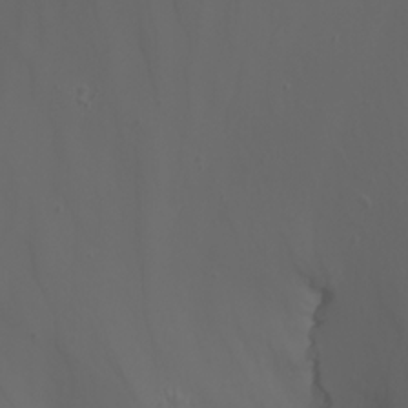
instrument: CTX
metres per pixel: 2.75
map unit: Nhu
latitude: -7.3131
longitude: -84.6491
